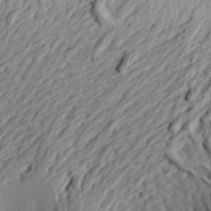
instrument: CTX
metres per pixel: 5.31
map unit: Aa
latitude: 24.0633
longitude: -149.7261
